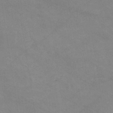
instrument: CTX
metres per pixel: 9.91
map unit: HNb
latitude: -45.5021
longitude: -37.3104
